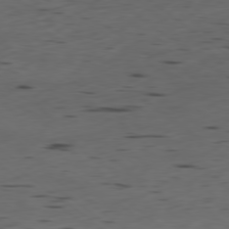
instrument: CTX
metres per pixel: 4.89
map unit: Ap
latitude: -79.2565
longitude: -59.0270
